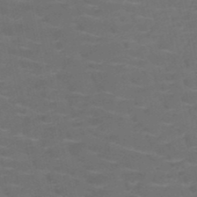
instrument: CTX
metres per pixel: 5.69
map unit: HNb
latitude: -50.8219
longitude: -48.1389
